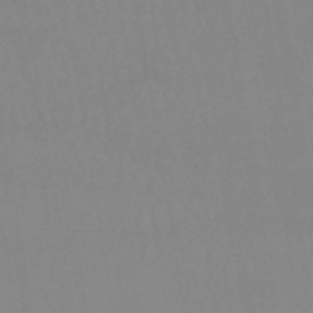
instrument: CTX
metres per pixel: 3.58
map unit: eHb
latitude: -49.9178
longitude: 67.8233
